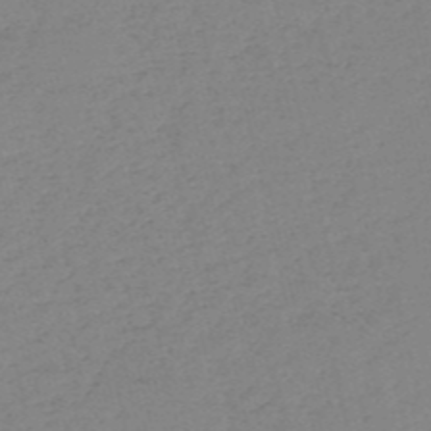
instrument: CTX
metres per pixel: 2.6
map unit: HNb
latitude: -53.9745
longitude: -38.9136
